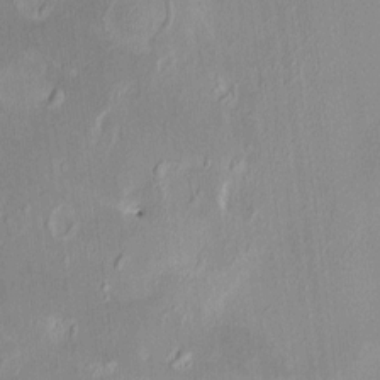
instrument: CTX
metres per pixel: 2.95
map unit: HNhu
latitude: 5.9717
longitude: 7.7666
